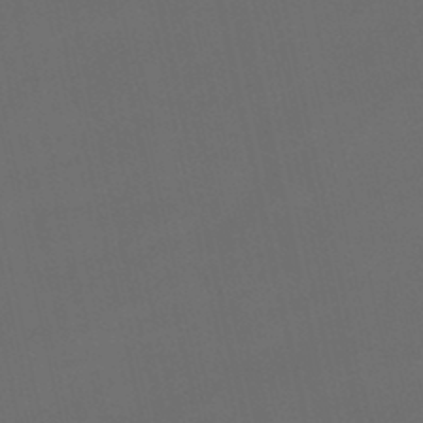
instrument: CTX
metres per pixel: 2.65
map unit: lHb
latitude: -46.5007
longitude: 66.9731
